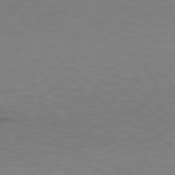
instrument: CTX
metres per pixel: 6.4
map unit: Hpe
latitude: 77.4993
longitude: -124.1200
